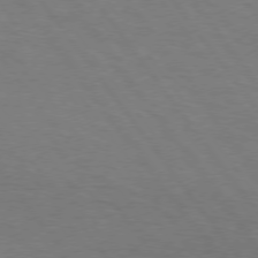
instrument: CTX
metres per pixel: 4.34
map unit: Hpe
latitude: 74.3089
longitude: -133.5182
